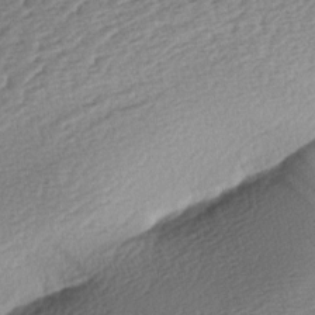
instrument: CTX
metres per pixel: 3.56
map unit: lAa
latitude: -2.9541
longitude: -127.6505
